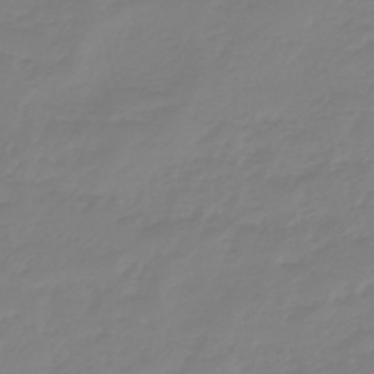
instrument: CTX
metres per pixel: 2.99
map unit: eHb
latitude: -45.8233
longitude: 82.6140
